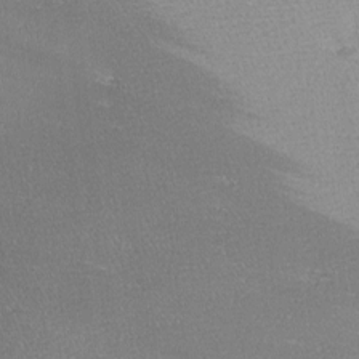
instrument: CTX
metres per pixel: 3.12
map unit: Hve
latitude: 2.8947
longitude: -122.2900
